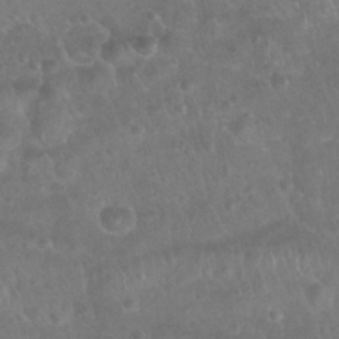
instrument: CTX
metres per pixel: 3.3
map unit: Nhu
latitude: 27.4049
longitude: -62.8191
